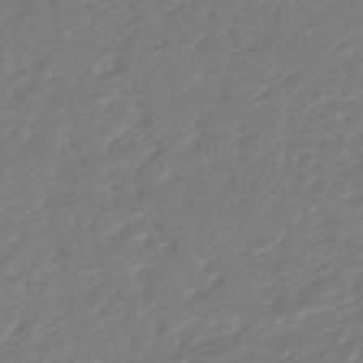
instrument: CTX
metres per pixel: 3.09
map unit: HNhu
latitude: -48.2362
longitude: 103.5399
